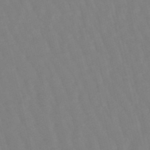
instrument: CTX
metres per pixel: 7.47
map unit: lHb
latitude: -49.1431
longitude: 76.1228
